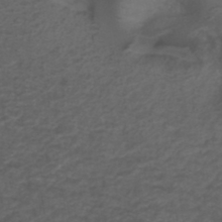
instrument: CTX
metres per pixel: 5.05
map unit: ANa
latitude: 39.4237
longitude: 23.2943
